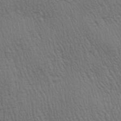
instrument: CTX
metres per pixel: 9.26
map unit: Aa
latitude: 27.8961
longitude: -139.9717
